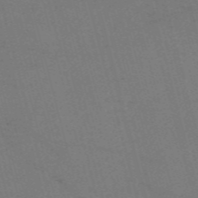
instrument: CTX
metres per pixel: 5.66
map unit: Nve
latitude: -59.1431
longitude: 51.9556
